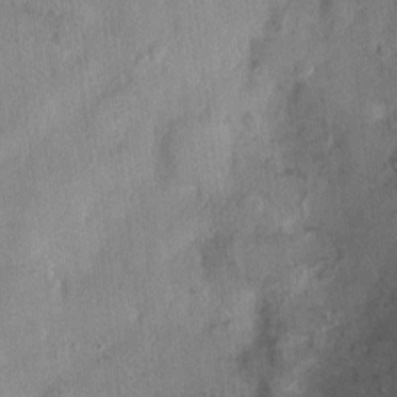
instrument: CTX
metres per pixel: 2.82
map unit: Nhu
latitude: 1.6882
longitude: -14.6302
